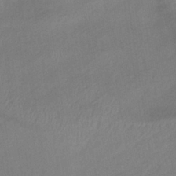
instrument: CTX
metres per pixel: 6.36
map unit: lHb
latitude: -36.4629
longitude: 68.6896
